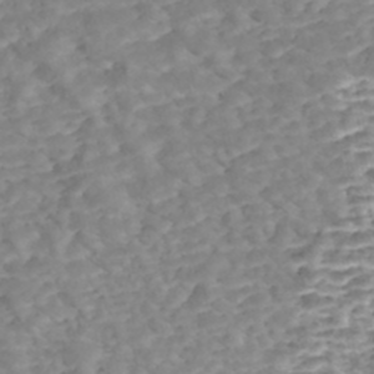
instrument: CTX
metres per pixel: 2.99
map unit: Nhe
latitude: -47.6155
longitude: -171.9528
